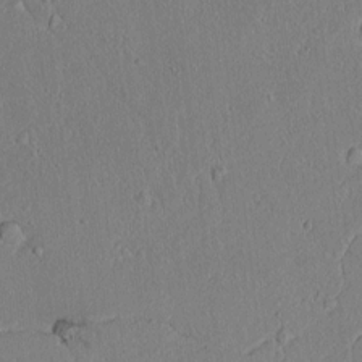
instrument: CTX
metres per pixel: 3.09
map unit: lAvf
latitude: 7.6127
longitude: 168.4062
